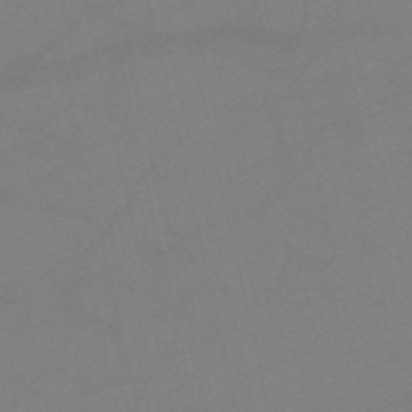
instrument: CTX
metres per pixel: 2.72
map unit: HNb
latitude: -53.0297
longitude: -45.7638
